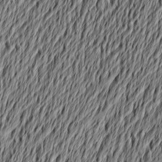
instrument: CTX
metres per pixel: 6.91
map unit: Nve
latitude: -9.4076
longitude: 173.7855
